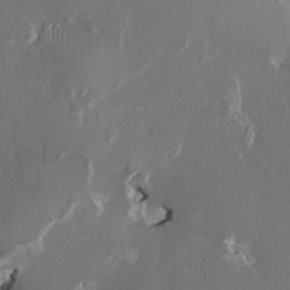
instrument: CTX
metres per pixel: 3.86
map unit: HNhu
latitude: 1.4426
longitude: -4.5546
